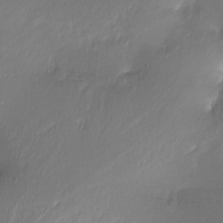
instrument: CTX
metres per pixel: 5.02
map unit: Ht
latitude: -16.4629
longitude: -42.8947
